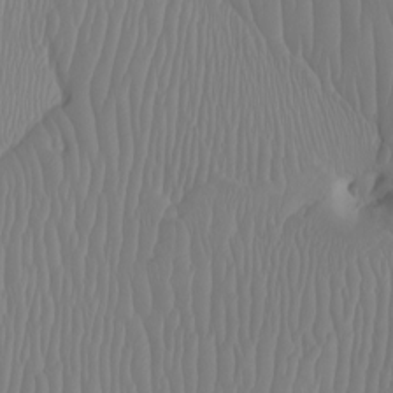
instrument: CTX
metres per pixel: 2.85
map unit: Htu
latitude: -7.0108
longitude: -70.2333
